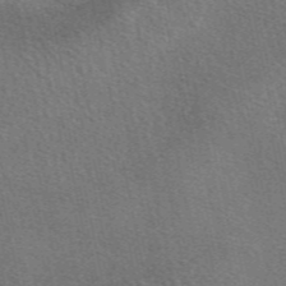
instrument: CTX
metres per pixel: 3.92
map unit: eAb
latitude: 49.3104
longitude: 115.3132
